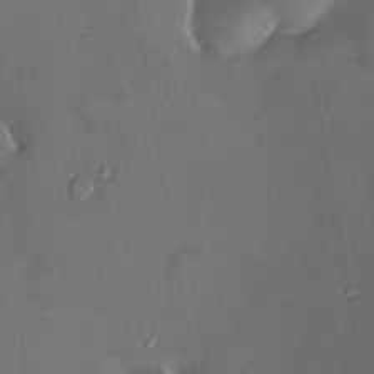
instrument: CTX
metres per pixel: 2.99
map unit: HNhu
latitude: 4.8569
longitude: 14.4629
